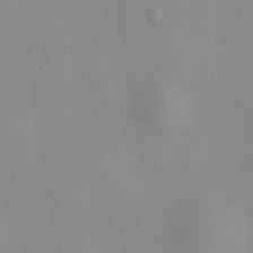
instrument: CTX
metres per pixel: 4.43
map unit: HNhu
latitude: 11.6127
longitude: 10.5574
